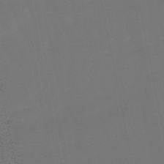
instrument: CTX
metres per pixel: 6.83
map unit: eHb
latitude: -50.2173
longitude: 79.7477
